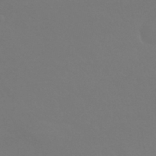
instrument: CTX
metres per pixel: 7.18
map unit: HNhu
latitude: -42.5951
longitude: 93.7478
